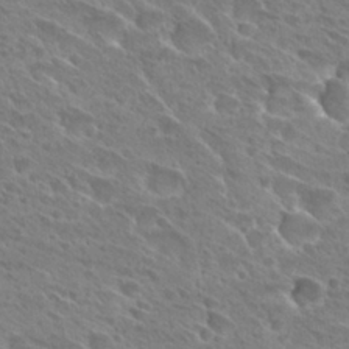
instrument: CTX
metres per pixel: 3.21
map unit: Hto
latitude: 27.7828
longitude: -39.4237
